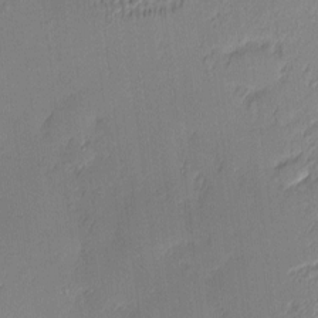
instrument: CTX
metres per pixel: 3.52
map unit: Nhu
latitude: 2.7624
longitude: -75.4993
